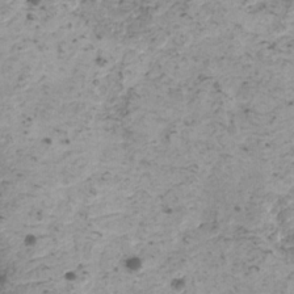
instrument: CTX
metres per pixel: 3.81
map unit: HNhu
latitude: 0.4979
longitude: 3.2376
